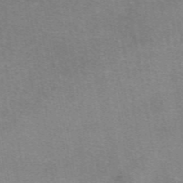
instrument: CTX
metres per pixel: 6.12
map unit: eAb
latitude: 49.0269
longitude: 105.6344
